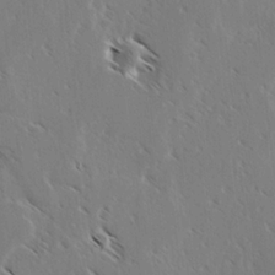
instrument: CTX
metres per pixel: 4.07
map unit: lAvf
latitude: -4.0283
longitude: -114.2144
